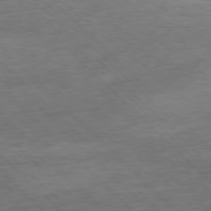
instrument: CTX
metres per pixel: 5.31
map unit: Hpe
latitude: -77.6533
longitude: 14.9542
